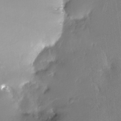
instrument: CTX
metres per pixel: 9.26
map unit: Nhe
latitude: -28.6330
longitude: -110.7246
